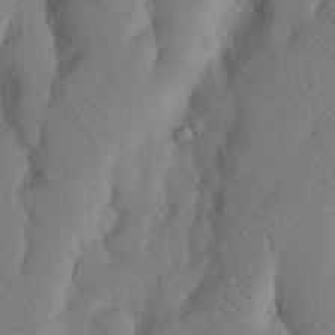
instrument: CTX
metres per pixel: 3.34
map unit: Nhu
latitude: 20.0822
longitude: -74.2145
